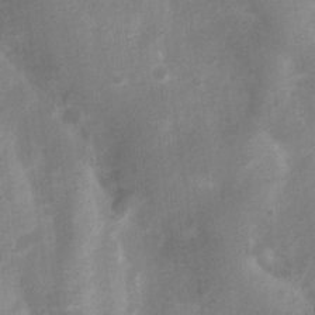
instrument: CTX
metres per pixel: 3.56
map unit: Nhu
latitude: 8.0255
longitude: -22.2333
